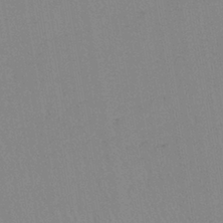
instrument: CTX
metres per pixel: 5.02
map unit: lHb
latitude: -40.0661
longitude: 67.8611
